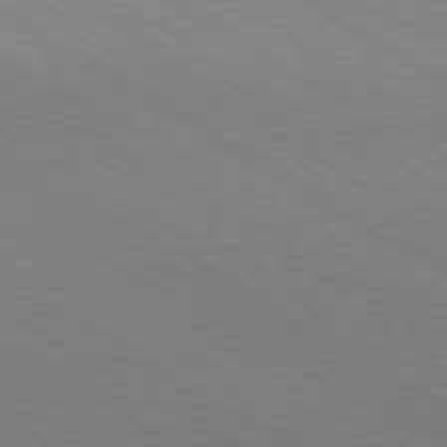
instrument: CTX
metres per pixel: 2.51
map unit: Hpe
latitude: -80.3495
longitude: 19.8233
